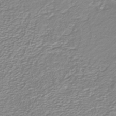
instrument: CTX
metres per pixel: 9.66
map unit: HNb
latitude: -40.4629
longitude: 51.4265
